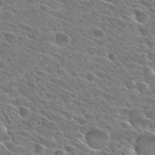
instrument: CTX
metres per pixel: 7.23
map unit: Hto
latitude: 28.3089
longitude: -42.7435
